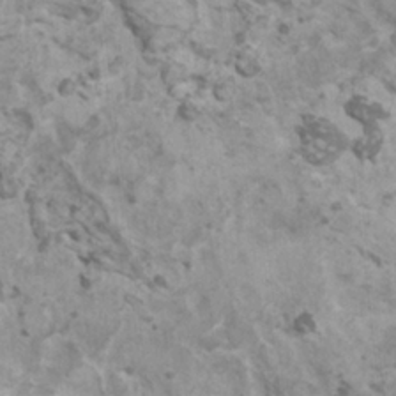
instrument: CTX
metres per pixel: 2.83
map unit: HNhu
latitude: 1.9528
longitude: 0.6519
